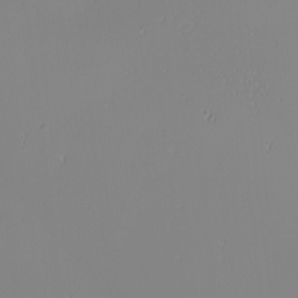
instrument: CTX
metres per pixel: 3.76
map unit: Nhu
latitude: -6.8597
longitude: -80.9136
